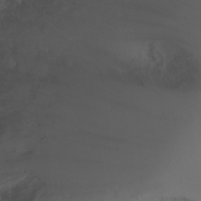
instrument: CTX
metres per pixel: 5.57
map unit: eHh
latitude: 1.6316
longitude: -54.3845
